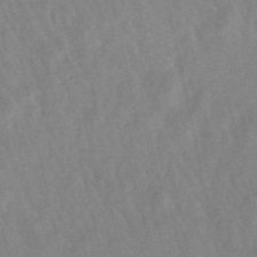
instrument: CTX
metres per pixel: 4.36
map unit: lHb
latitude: -49.0865
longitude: 73.1620
